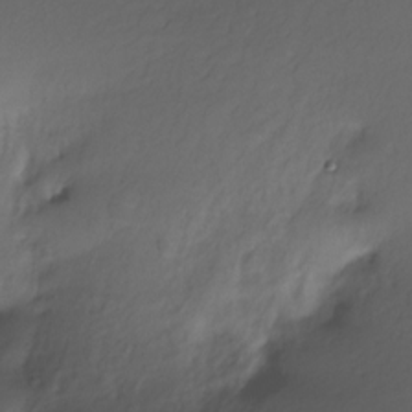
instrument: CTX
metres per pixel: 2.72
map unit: Nhe
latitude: -29.5399
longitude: -109.8394
